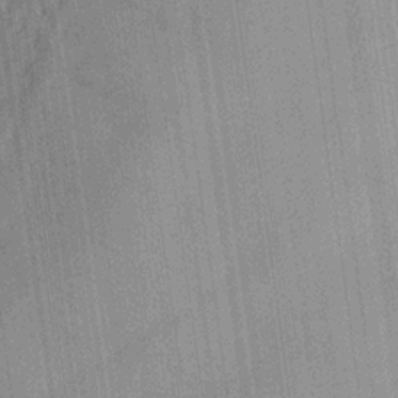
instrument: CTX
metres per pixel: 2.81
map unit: Hve
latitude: -29.7100
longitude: 92.2362
